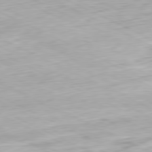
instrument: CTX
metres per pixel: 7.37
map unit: Ap
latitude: -81.2565
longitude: -72.7247
